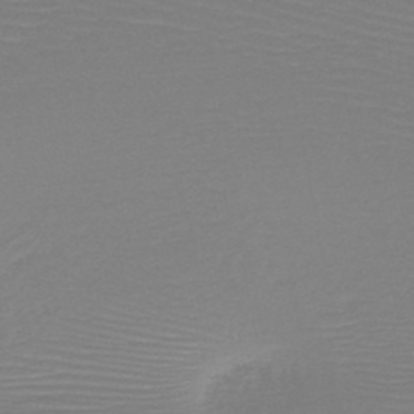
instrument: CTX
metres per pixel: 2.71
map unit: HNb
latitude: -48.8786
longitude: -43.0270
